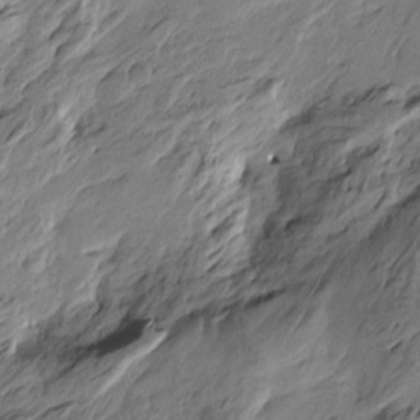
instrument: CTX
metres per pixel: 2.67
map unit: Htu
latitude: -4.6707
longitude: -177.8394
